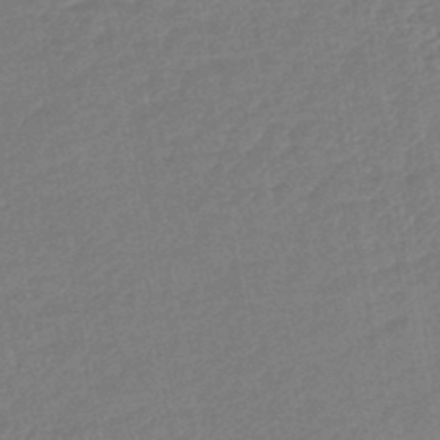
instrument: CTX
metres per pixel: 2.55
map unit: lHb
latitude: -43.3698
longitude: 79.6344
